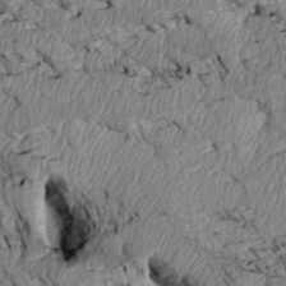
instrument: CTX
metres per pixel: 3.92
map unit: Htu
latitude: 2.6679
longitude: 149.8234
